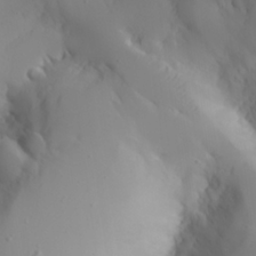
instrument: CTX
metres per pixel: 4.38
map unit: Aa
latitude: 25.1025
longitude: -127.5182
